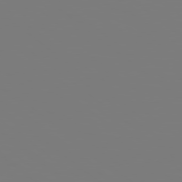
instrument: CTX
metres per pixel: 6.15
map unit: Hpe
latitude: 78.4790
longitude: 173.5777
